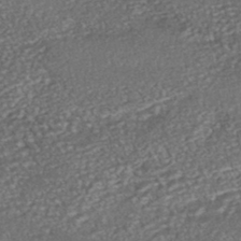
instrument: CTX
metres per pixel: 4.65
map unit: HNhu
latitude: -46.6518
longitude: 104.8030
